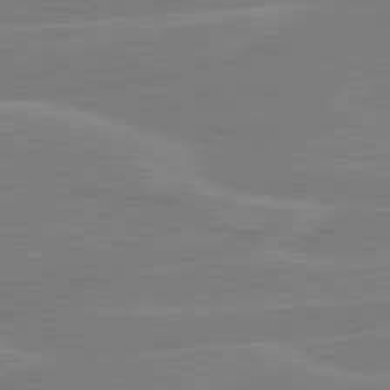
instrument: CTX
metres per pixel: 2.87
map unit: lApd
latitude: 80.8191
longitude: 121.8233
